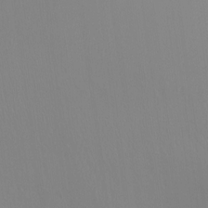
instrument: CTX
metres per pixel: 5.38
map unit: Ht
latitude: -16.4251
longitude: -46.5924
